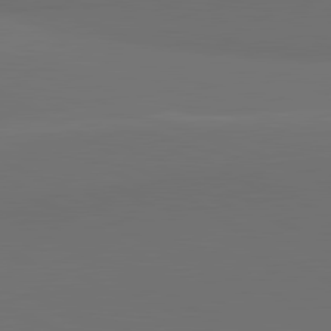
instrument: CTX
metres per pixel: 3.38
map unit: lApd
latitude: 81.4426
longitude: 153.1809
